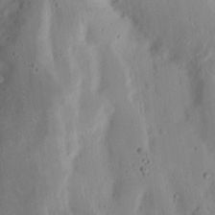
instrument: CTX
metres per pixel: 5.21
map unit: Nhu
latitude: 16.6113
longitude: -73.8773
